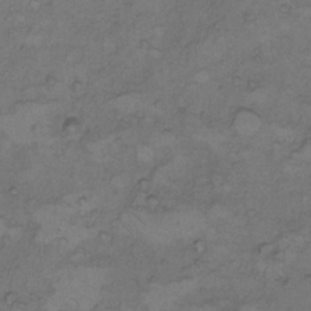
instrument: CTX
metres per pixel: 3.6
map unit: Hto
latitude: 7.2348
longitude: -60.6679
